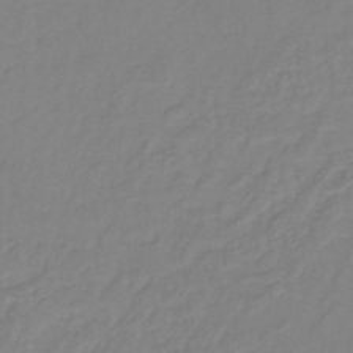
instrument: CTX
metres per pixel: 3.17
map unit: lHb
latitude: -41.1431
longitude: 61.3510
